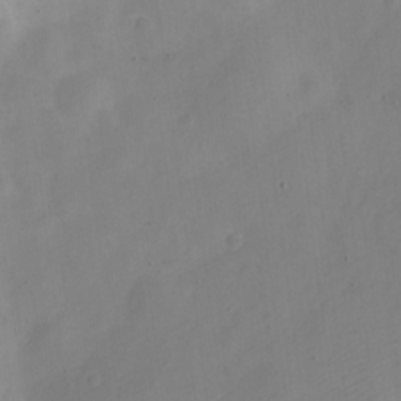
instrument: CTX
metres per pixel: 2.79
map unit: Nve
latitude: -22.7274
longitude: 106.4062
